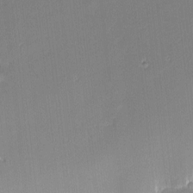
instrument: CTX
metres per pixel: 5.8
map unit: eHh
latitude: -2.1983
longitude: -82.5923
